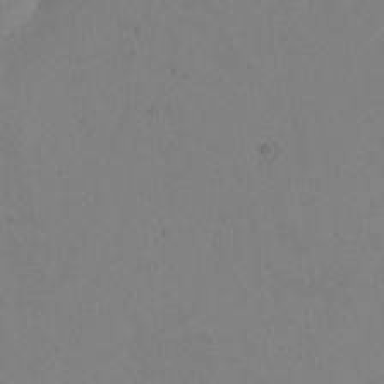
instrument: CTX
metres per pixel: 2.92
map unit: eHh
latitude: -1.8801
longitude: -74.4790
